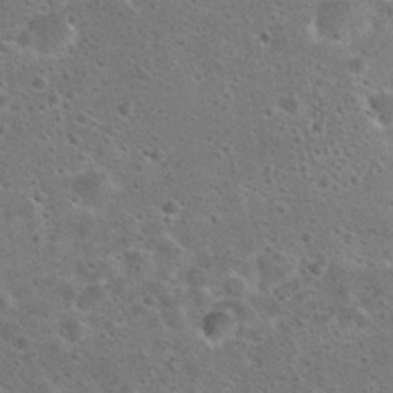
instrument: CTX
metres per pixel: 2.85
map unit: Hto
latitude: 22.9703
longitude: -48.1389
